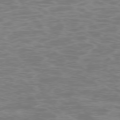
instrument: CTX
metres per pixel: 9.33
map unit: Ap
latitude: -75.7856
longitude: -83.3859
